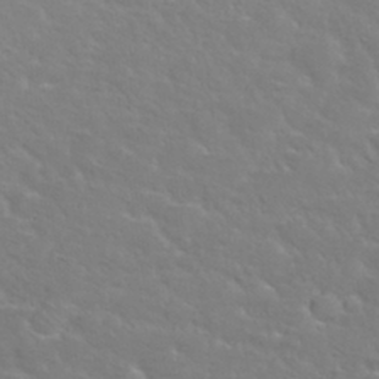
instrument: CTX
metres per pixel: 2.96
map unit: Nhu
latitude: 30.1389
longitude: -50.5545
